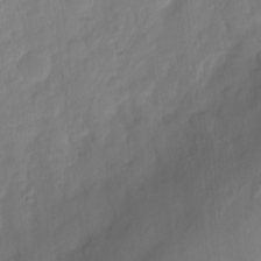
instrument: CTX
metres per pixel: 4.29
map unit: Hto
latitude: -8.7841
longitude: -46.6113
